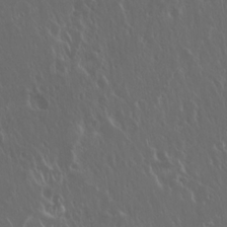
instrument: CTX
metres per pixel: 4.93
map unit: Hto
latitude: 19.2726
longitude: -57.1970
